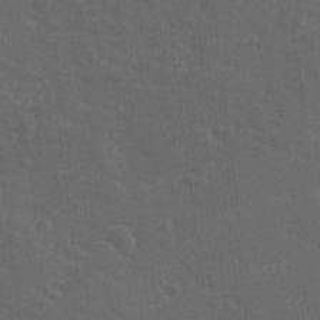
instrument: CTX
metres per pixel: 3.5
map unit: lAvf
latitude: -9.8233
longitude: -121.0837
